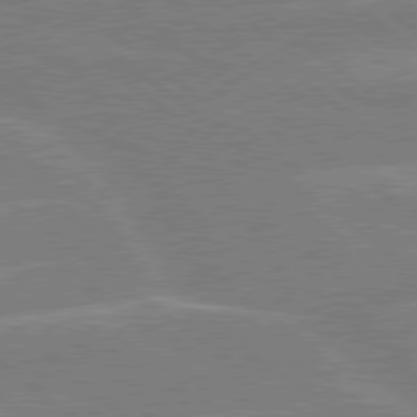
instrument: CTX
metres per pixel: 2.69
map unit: Hpe
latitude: 78.9136
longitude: -129.2348
